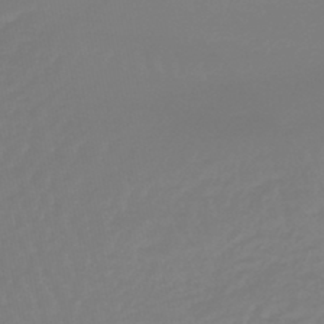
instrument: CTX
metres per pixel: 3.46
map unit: eHb
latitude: -46.1794
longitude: 81.0865
